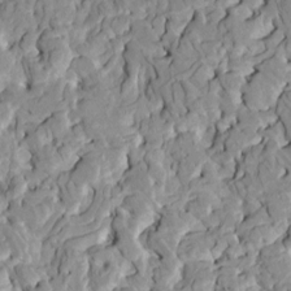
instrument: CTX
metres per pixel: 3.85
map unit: HNhu
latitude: 7.9528
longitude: -2.6868
